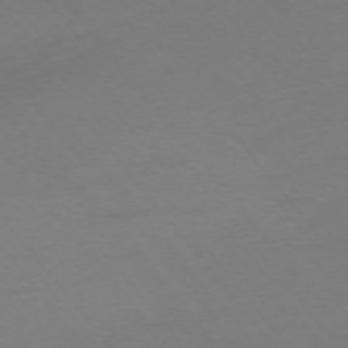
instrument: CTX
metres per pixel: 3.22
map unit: Ap
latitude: -75.4077
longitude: -66.9324
